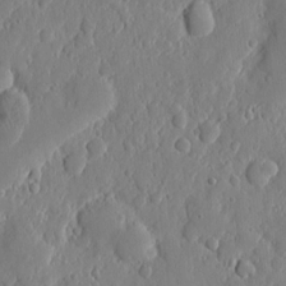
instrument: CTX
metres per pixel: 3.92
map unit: eHh
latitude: 6.6679
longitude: -72.6869
